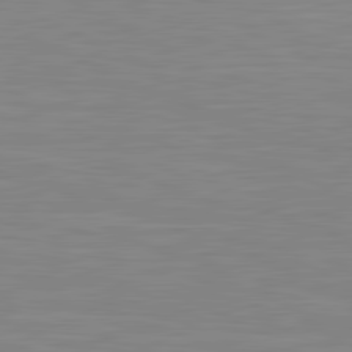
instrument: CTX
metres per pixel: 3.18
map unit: lApd
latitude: 81.5371
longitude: -168.5168
